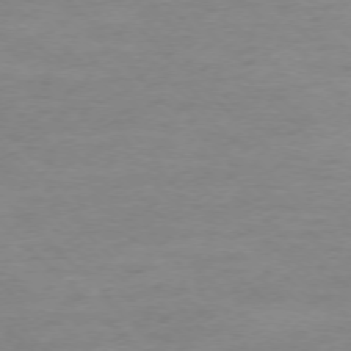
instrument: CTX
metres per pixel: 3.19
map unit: Ap
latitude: -75.8801
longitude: -77.6694
